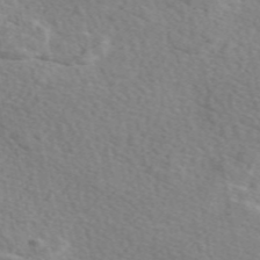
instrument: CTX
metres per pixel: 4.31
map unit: eAb
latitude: 49.1214
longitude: 117.5399
